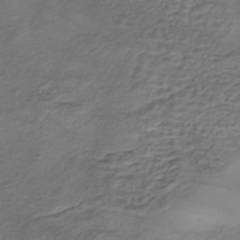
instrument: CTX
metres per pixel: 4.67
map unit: ANa
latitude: -42.5951
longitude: 108.8030
